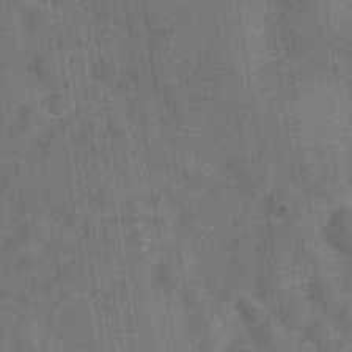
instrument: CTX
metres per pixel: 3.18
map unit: Hve
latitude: -29.0109
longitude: 92.3684
